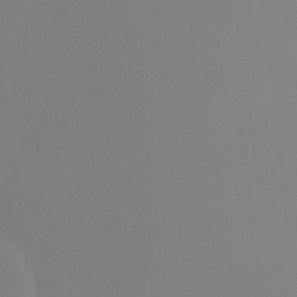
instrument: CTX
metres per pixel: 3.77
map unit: Ht
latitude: -9.4643
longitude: -45.8016
